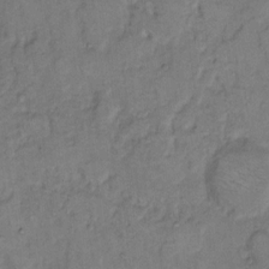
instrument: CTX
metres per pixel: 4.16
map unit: eHh
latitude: 9.3671
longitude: -62.1956
